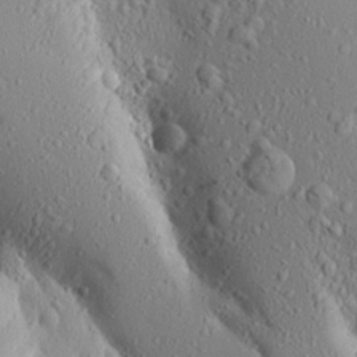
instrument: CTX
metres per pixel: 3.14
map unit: Aa
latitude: 17.2348
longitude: -147.8584
